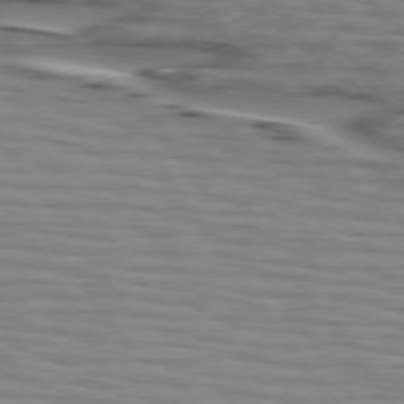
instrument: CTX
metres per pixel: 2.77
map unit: lApd
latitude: 74.8191
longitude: -71.6127
